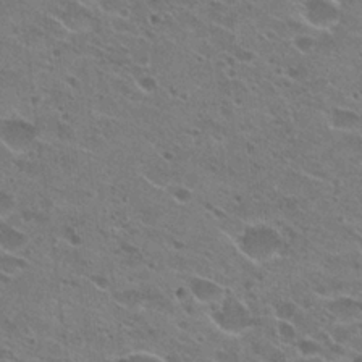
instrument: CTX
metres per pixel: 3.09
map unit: Hto
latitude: 23.7261
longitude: -41.9906
